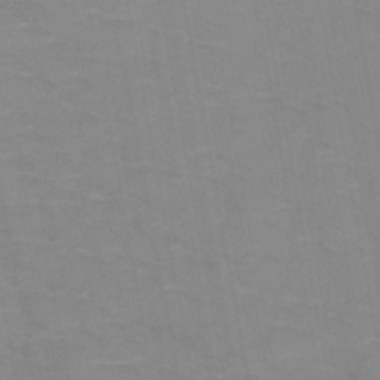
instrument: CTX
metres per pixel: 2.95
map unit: HNb
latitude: -47.0108
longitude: -47.5560
